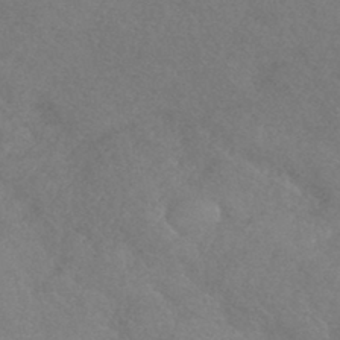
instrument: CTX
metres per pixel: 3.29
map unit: HNhu
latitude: -44.0850
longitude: 93.0297
